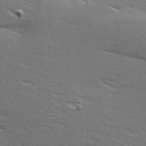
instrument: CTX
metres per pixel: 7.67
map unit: Hve
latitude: 24.2522
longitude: -97.8394
